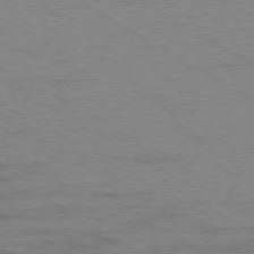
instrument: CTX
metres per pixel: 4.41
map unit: Ap
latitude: -80.6330
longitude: -52.3467
